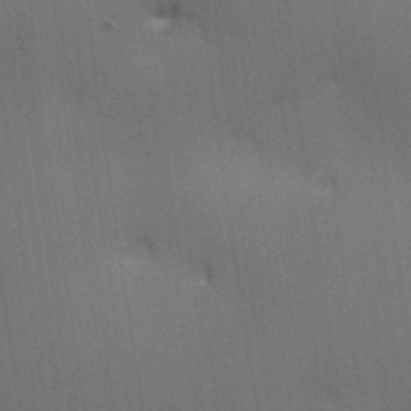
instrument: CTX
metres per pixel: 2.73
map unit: lAa
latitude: 11.7639
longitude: -108.4979
